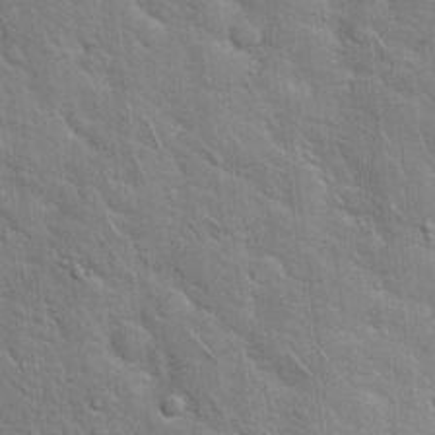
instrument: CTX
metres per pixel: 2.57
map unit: Hto
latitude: 18.0444
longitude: -52.1389
